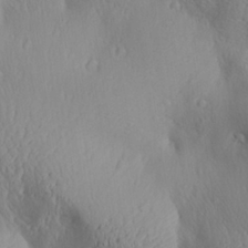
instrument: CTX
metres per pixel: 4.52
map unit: Aa
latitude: 28.1767
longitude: -139.3859
